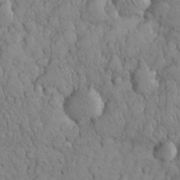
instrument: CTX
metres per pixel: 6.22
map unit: eHh
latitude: 31.8206
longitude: -68.0633
